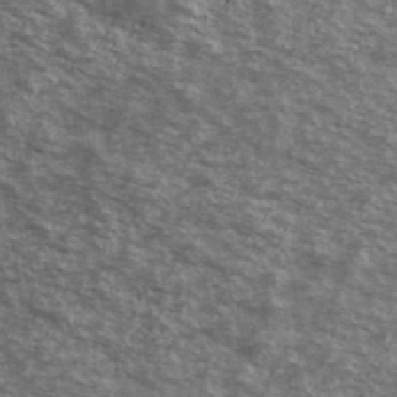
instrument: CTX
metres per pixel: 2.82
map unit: Ave
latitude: 40.4978
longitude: -109.1025
